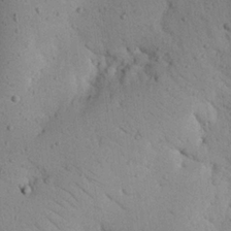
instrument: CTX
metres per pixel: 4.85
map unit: Nhu
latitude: 22.6490
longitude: -75.2726
